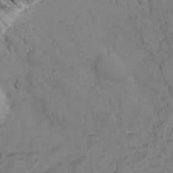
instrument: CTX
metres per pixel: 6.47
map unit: Nhu
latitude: -8.4818
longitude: -66.6868
